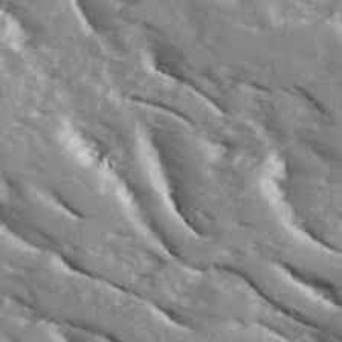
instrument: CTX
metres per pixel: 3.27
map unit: Ave
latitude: 16.2712
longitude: -130.0444
